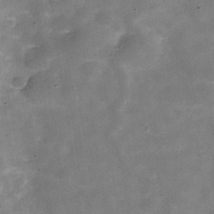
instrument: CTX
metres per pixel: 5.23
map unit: Hve
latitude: -30.9730
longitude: 92.9353
